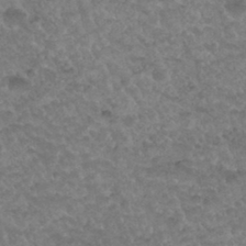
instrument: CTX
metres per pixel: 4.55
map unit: Hto
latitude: 33.9339
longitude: -49.5938
